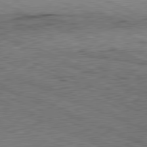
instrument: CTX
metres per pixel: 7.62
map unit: Hpe
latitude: -82.1228
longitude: 11.3699
